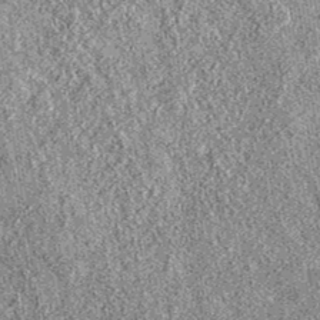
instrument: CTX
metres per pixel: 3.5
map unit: eAb
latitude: 37.3292
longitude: 111.2376
